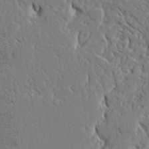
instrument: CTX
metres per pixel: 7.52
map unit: Ave
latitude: 24.0444
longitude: -130.3279
